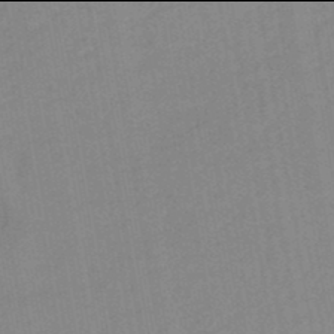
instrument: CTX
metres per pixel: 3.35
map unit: lHb
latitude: -46.0094
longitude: 72.8597
